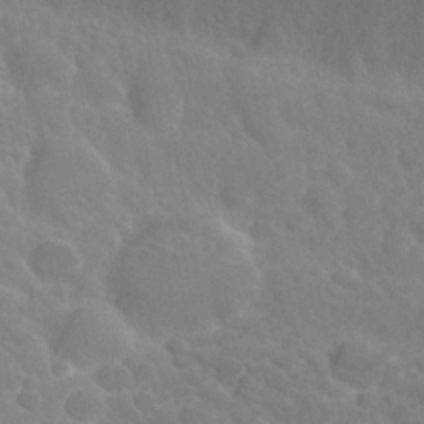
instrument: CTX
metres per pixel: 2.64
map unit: Nhu
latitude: 29.4804
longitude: -54.7057
